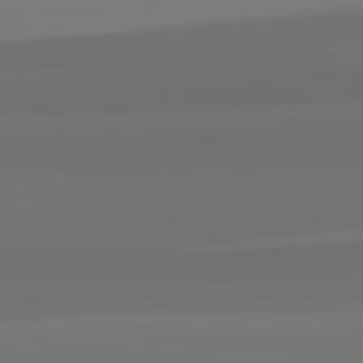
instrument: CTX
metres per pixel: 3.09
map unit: lApd
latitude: 82.8191
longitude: 161.8045
